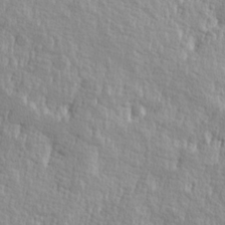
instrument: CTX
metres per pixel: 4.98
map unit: Hve
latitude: 25.3859
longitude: 144.3495
